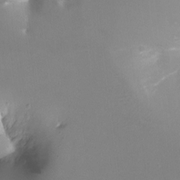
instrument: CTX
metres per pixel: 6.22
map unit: Ht
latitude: -10.9164
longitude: -45.1025
